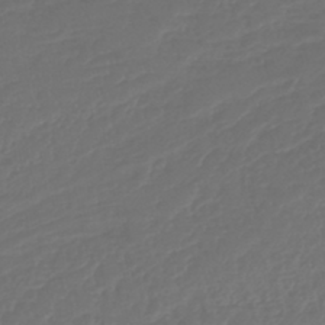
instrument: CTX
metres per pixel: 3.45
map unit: lHb
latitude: -43.4454
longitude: 77.1620
